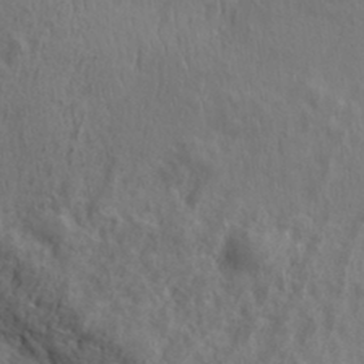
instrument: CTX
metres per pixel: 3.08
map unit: eHh
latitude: 33.6694
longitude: -133.1970
